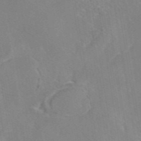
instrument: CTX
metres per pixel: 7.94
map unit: eAb
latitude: 46.2712
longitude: 111.1809
